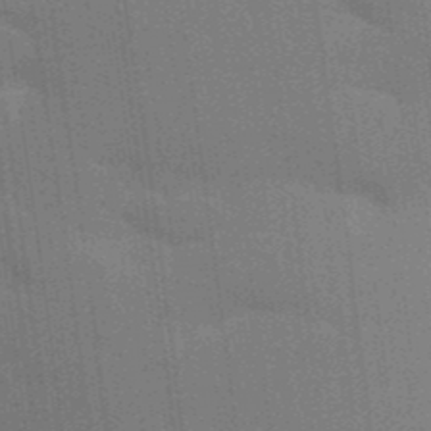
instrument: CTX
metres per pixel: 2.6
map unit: Aa
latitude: 33.3860
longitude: -143.3104
